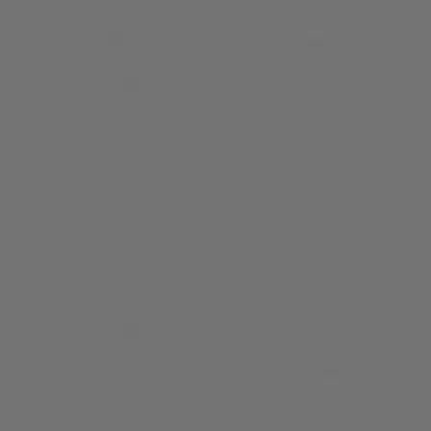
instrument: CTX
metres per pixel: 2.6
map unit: Ap
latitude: -80.6330
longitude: -59.5749
